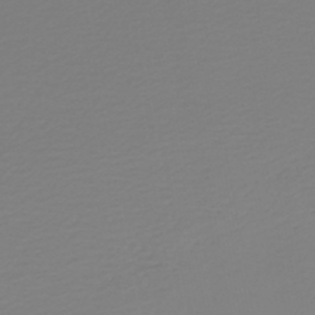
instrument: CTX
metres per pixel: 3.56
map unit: HNb
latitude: -46.4818
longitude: 54.8786
